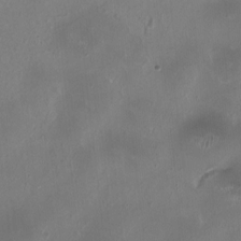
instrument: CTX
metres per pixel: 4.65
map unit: HNhu
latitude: 1.2726
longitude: -3.4426
